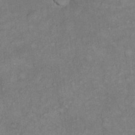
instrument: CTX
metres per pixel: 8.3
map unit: Hto
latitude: 11.5182
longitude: -60.3845
